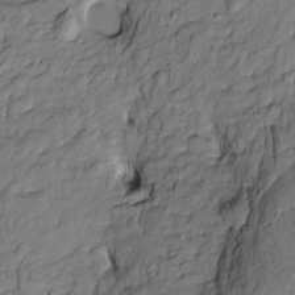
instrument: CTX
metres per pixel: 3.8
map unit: Htu
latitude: -9.0675
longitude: 177.4643
